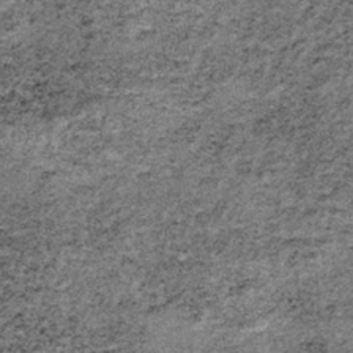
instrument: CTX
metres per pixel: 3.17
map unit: lHb
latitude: -37.8611
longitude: 66.8408
